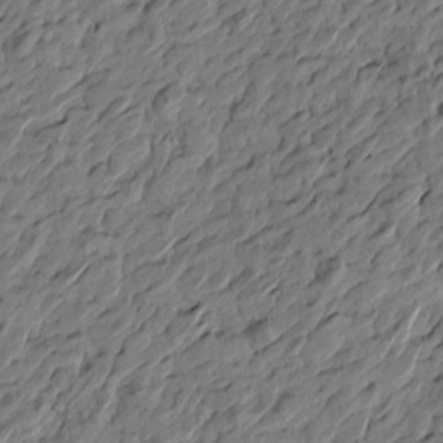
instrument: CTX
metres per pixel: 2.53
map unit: Htu
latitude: -2.5006
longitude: -179.4049
